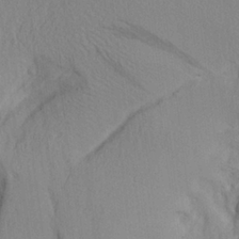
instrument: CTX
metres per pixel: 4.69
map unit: Aa
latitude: 26.1956
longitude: -132.3845
